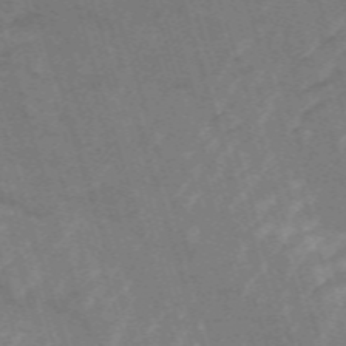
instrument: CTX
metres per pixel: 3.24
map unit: HNb
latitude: -53.6910
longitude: -42.5546
